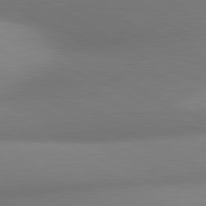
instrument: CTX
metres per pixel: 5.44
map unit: lApd
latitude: 81.0836
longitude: 134.5385
